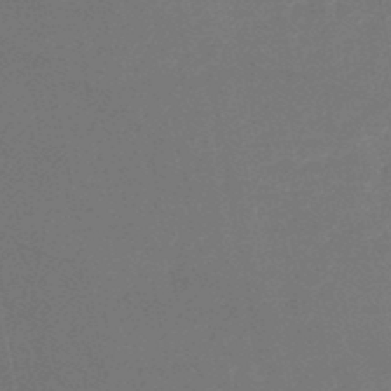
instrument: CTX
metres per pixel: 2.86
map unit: lHb
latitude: -47.8611
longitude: 68.4629
